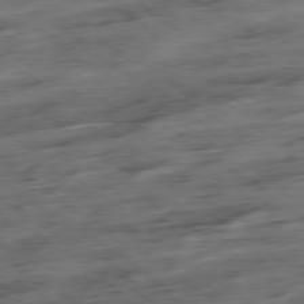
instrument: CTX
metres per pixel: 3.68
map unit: Ap
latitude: -79.6155
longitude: -48.0255
